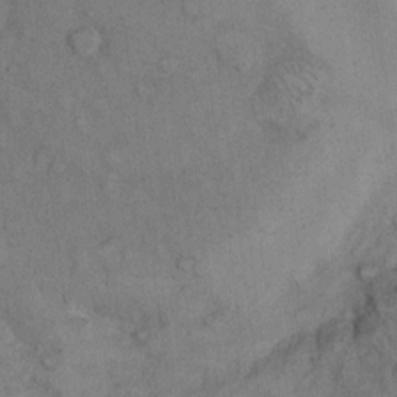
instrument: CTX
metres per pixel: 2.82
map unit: Hto
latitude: 10.6113
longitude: -59.2915
